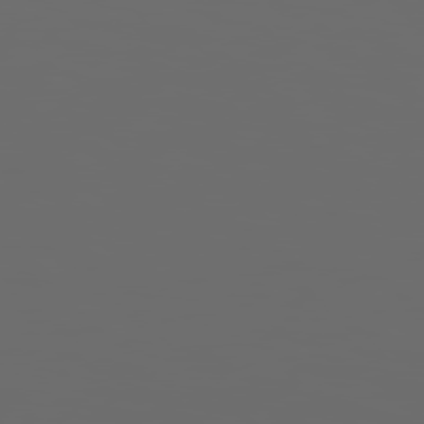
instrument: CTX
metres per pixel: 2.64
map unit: Hpe
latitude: 78.4979
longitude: 176.0472
